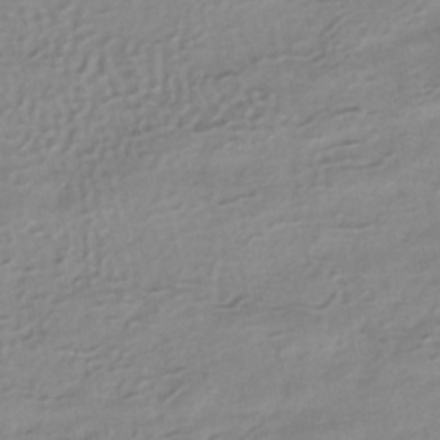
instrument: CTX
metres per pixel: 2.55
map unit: HNhu
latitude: -40.8408
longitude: 95.0864
